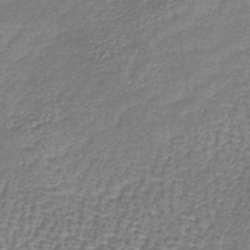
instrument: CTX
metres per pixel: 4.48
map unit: lHb
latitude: -43.2187
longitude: 78.6329
